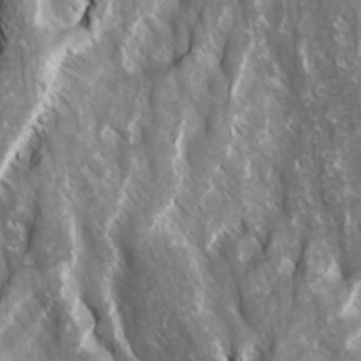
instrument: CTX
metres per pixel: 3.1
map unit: Ave
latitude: 15.1781
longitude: -132.3845
